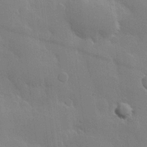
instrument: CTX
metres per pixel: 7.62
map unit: Hve
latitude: 22.9325
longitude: 148.7275
